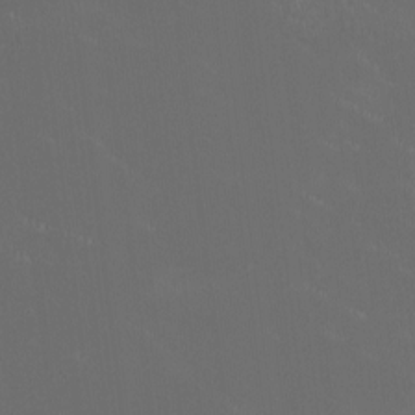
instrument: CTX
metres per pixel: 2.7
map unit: HNhu
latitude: 0.7435
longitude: -2.4790
